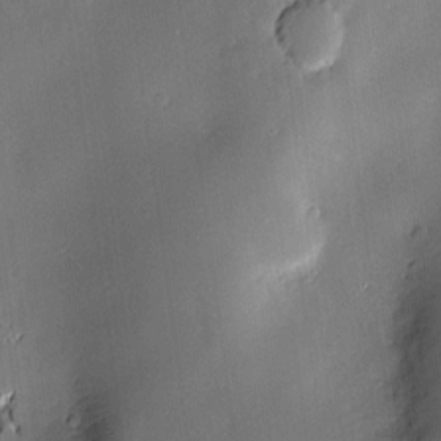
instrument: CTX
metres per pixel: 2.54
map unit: Hve
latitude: -10.0283
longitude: 174.3873
